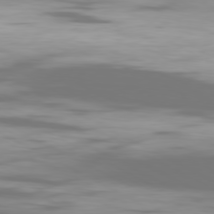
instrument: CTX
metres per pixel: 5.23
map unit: Ap
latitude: -80.5385
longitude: -59.1970
